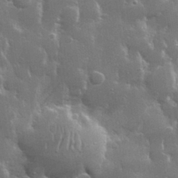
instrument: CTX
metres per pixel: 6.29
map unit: lHvf
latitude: 31.8395
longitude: -93.1403
